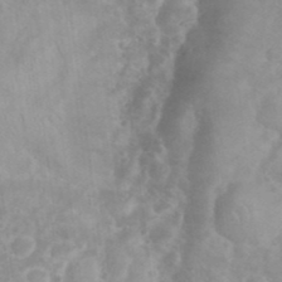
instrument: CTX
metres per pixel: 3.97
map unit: eHh
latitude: 35.3670
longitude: -62.6113
